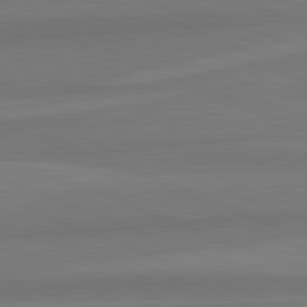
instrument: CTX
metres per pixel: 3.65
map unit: lApd
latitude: 82.6679
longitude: 156.3117
